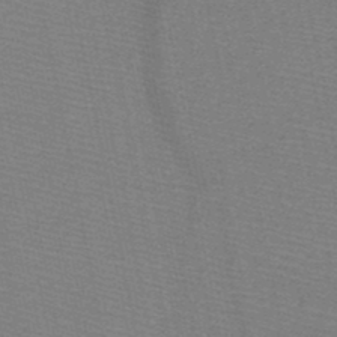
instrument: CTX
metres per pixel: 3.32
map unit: HNb
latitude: -48.5763
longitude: -41.1403
